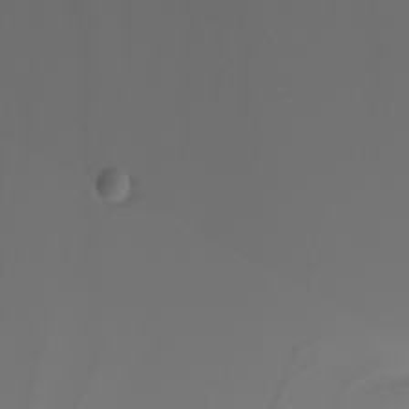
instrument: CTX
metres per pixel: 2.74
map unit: Nhu
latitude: -6.7085
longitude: -94.6113
